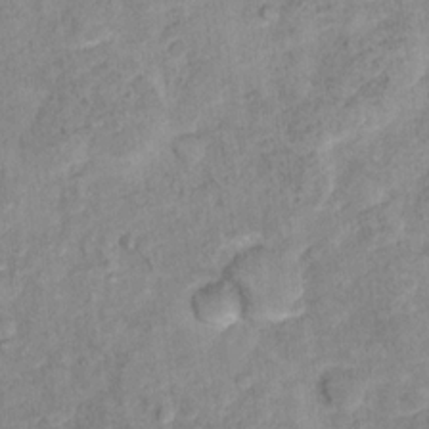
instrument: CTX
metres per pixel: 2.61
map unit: Hto
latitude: 12.8758
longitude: -37.4993
